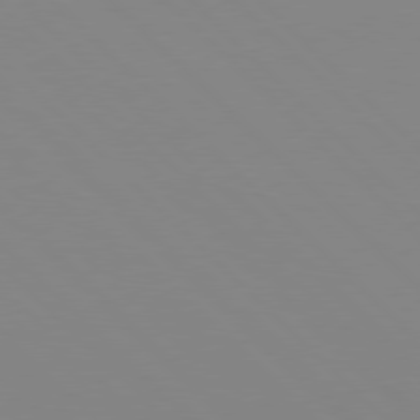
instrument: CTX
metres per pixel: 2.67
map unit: Hpe
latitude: 77.9150
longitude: -164.0444
